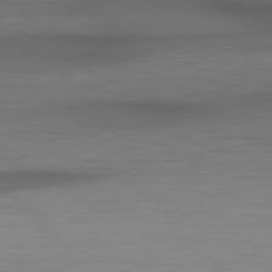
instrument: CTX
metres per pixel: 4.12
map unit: lApd
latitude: 79.1026
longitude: -119.1403
